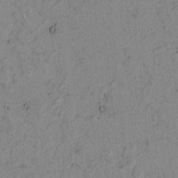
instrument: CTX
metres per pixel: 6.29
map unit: lAvf
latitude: 3.9717
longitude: 157.8233
